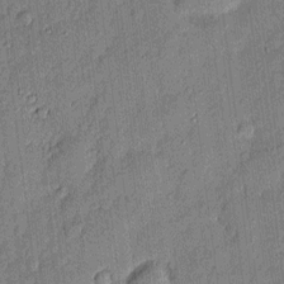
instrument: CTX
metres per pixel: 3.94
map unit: eHh
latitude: 3.6883
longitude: -75.8017
